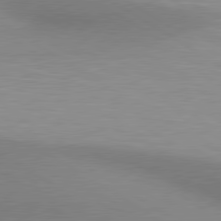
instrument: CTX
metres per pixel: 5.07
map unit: lApd
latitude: 80.4223
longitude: 131.4265
